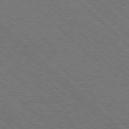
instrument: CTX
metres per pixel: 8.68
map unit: Hpe
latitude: 77.4237
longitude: -155.7827
